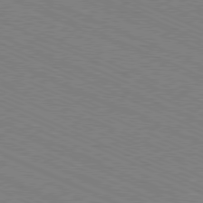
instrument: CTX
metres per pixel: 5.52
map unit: Ap
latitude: -80.8597
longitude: -75.5749
